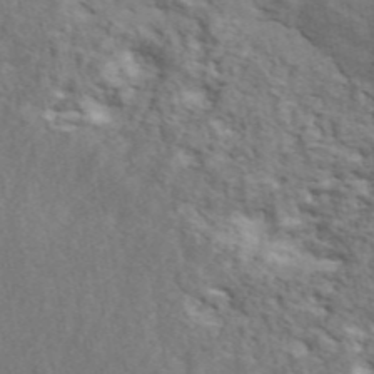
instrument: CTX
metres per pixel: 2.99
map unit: ANa
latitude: 46.3845
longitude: 29.6155
